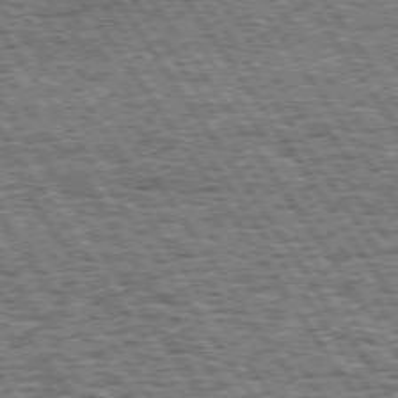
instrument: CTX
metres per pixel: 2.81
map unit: Hpe
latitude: 74.5735
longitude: -153.6505
